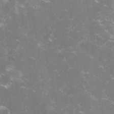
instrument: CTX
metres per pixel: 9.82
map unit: lHvf
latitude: -14.9164
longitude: -101.1592
